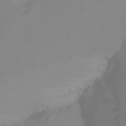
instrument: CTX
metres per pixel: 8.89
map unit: Ht
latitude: -16.5763
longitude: -46.3279
